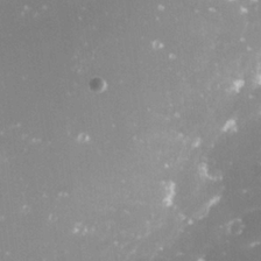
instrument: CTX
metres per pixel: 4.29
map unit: Nve
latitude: -18.1606
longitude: -59.4426
